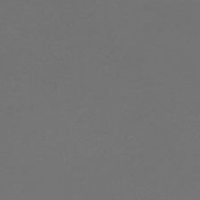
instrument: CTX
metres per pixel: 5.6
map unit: lHb
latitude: -43.7855
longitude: 75.6344
